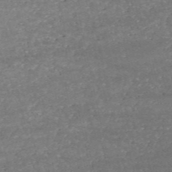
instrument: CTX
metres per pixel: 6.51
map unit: HNb
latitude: -53.0297
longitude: -38.8947
